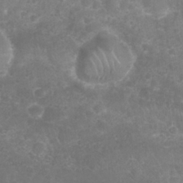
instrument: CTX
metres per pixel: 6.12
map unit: Nhu
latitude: 26.7435
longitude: -63.9528
